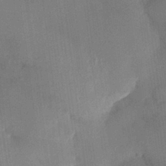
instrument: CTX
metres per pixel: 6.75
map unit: HNhu
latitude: 14.4412
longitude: 11.0864
